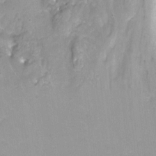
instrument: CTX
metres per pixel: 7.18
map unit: Nhu
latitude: -8.0283
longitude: -42.2712
